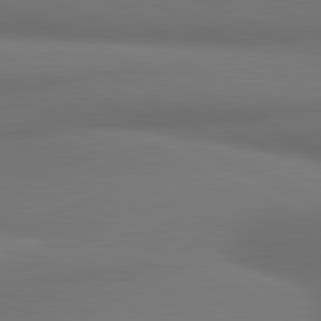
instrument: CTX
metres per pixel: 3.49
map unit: lApd
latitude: 81.6127
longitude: 173.6533
